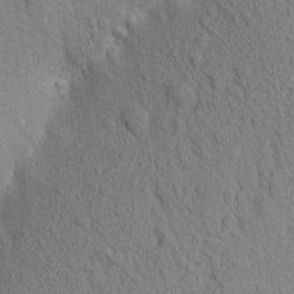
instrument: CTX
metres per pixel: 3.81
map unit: Aa
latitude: 18.4790
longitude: -148.9514
